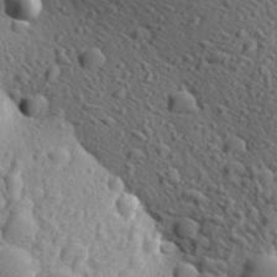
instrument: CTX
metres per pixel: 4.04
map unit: Aa
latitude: 26.9703
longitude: -141.4804
